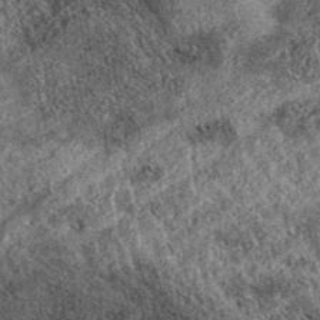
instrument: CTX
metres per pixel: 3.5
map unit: eAb
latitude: 37.9339
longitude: 108.5763
